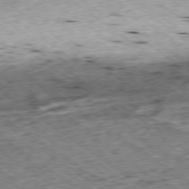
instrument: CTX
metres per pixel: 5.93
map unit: Ap
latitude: -79.0297
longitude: -85.4238
